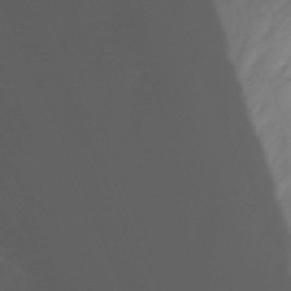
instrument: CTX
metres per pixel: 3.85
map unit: Nhu
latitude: -13.8422
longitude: -53.6127
